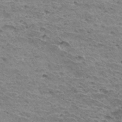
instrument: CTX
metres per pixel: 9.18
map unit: Hto
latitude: 32.8758
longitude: -39.8772
